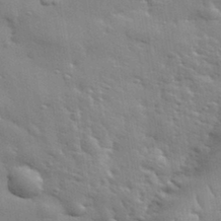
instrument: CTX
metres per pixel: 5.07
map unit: lHvf
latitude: 33.8772
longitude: -81.6316
